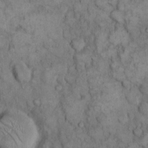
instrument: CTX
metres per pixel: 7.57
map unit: eHh
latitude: 12.5546
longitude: -64.6301
